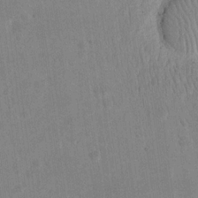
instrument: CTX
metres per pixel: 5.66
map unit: eHh
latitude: 20.2523
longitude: -69.7450
